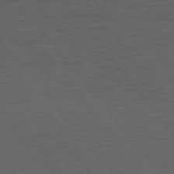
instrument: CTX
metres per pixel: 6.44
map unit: Hpe
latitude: 75.2537
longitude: -145.7449
